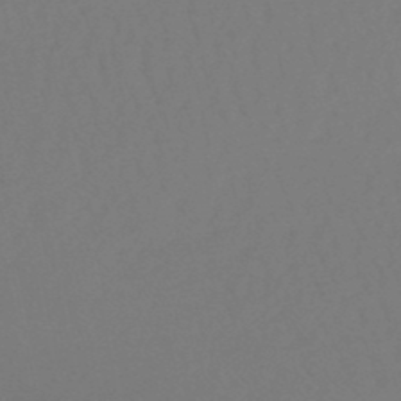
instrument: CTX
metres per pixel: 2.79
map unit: lHb
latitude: -47.6533
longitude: 64.4440
